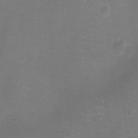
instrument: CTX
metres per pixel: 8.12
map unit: Ht
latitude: -5.1242
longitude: -19.5560
